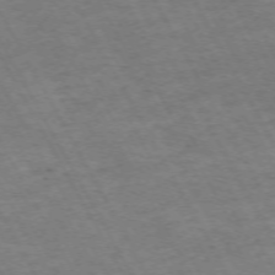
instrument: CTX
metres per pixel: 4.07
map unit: Hpe
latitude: -71.8422
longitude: 8.7463
